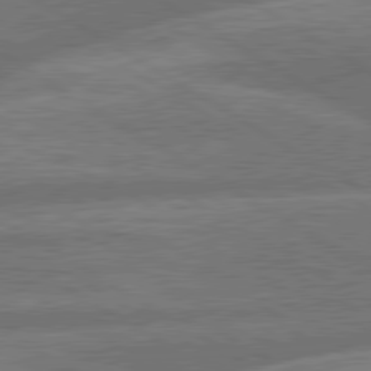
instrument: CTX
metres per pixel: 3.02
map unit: lApd
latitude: 79.9150
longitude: -165.8772
